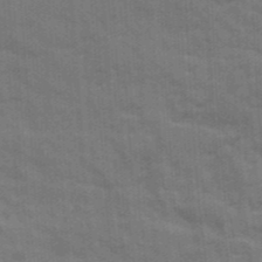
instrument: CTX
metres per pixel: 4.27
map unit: Ave
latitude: 11.1970
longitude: -101.9528
